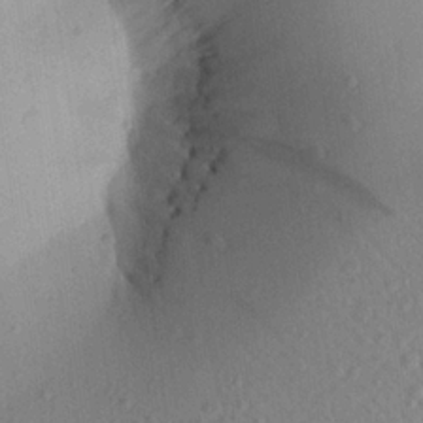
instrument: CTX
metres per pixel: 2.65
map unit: Aa
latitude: 21.4805
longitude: -147.2348
